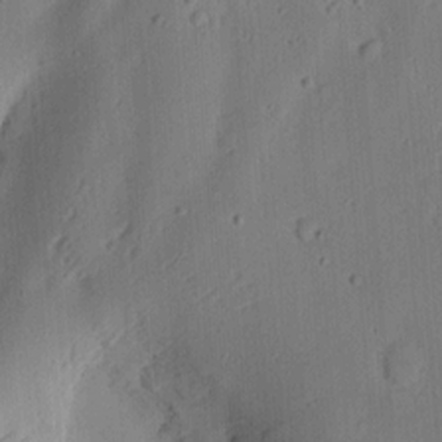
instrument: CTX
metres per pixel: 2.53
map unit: Ht
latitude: 11.7450
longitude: -74.2334
